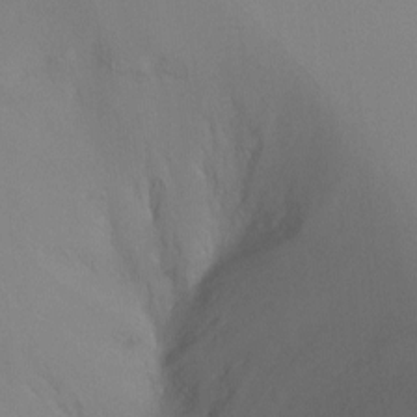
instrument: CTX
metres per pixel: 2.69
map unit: Ht
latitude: -6.5384
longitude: -34.4223
